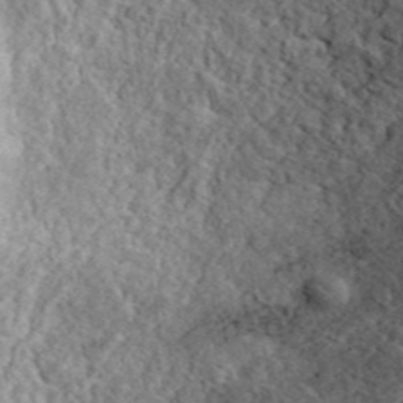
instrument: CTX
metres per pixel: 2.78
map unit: ANa
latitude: 45.5749
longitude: 45.4077
